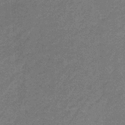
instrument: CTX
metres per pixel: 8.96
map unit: HNb
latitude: -31.8233
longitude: 60.6141
